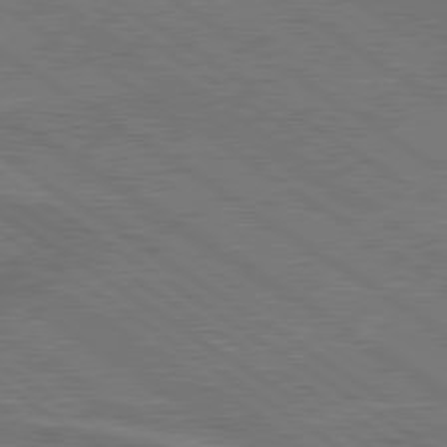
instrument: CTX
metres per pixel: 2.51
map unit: lApd
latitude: 79.8206
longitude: 166.0661
